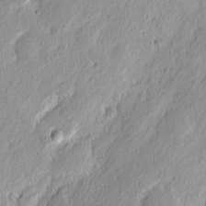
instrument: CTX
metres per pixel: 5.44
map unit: eHh
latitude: 2.5357
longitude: -77.8016
